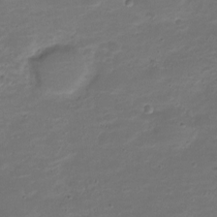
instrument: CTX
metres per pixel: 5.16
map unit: Nve
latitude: -20.8408
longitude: 104.0094
